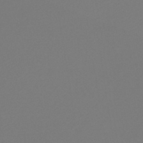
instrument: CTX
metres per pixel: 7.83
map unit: lHb
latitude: -46.9919
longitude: 72.2550
